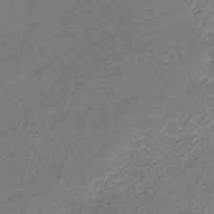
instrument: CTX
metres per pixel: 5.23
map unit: lHb
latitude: -40.5196
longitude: 70.2551
